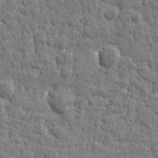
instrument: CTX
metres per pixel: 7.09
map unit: Htu
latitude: -0.2929
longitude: -178.2145
